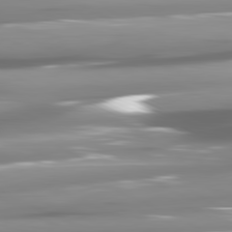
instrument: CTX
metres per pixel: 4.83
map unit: lApd
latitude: 81.0836
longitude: -145.8016
